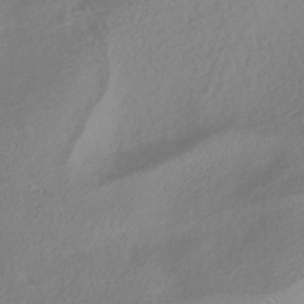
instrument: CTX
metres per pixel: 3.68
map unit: HNhu
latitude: -41.6911
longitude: 93.3699
